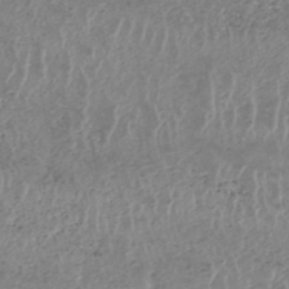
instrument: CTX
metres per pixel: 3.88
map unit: HNhu
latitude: -47.7855
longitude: 30.9730
